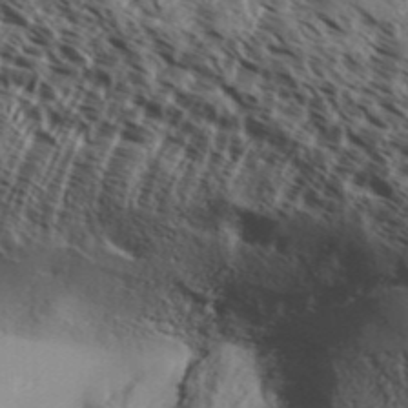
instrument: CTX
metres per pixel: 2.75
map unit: Aa
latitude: 32.5546
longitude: -139.3859
